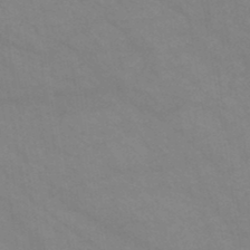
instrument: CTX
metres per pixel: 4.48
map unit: HNb
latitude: -46.3873
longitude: -37.0270
